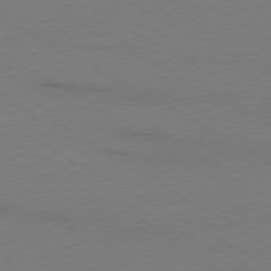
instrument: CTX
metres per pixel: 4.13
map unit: Ap
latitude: -79.5021
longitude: -82.9324
